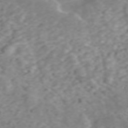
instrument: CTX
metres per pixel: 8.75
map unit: ANa
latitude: 46.3090
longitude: 22.1417
